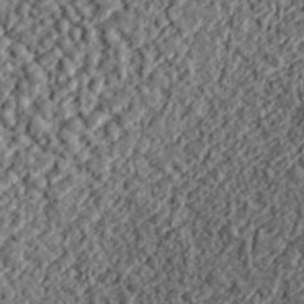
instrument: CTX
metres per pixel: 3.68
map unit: lHvf
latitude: 38.1389
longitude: -91.2159
